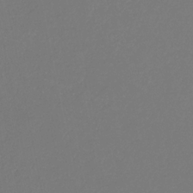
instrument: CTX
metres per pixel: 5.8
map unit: eHb
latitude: -30.6896
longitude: 66.4440
